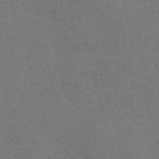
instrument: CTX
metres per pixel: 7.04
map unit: Nve
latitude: -57.7288
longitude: 51.7289
